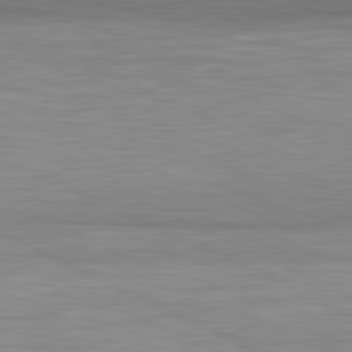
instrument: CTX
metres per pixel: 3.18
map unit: lApd
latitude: 81.4237
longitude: -169.6883
